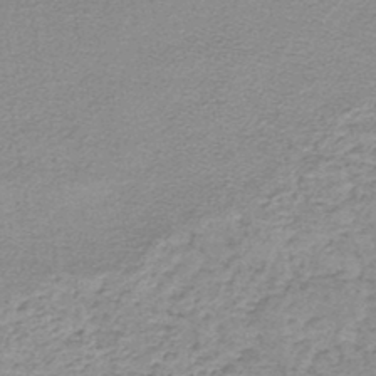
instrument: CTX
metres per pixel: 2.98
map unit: lHb
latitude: -44.9731
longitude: 56.8030
